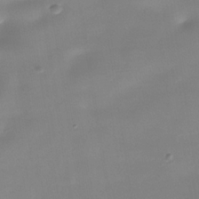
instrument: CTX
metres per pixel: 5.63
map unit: Nhe
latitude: -36.2361
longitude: -90.4034
